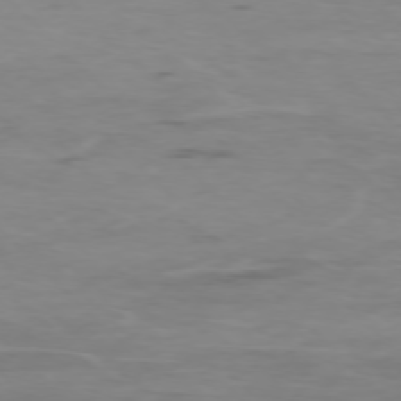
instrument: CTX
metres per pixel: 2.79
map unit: Ap
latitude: -76.2362
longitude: -68.7624
